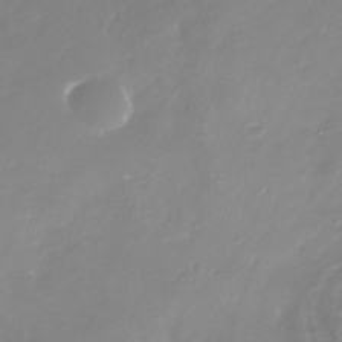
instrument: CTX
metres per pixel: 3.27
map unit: Nhu
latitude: -29.3699
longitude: -77.0458
